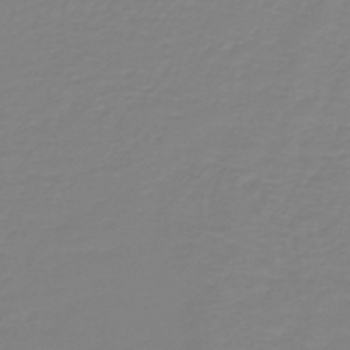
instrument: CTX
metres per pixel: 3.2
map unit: lHb
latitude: -41.0108
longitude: 60.1795
